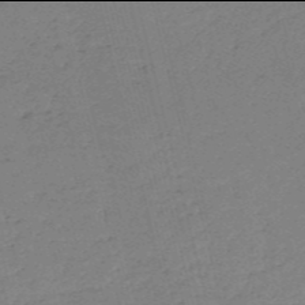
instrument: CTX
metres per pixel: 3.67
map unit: HNb
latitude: -54.0094
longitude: -39.4615
